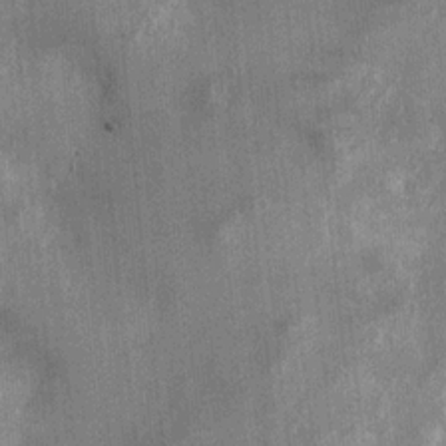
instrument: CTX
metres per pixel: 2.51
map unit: Ht
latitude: 2.6112
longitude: -18.9891
